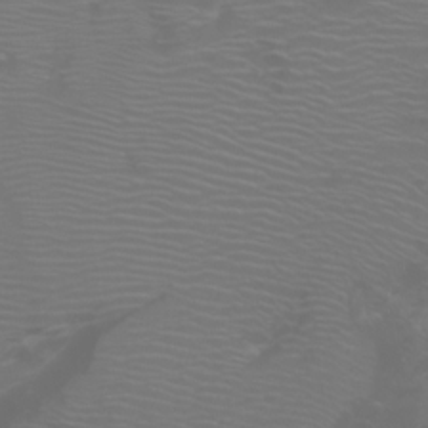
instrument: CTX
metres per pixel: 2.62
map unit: Aa
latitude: -5.7666
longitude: -72.2712
